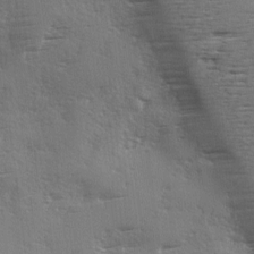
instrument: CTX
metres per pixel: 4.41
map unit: Ave
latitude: 1.9906
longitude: -111.3104
